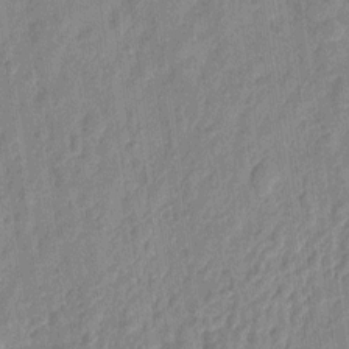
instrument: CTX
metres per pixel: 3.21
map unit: eHh
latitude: 7.7639
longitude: -74.3467
